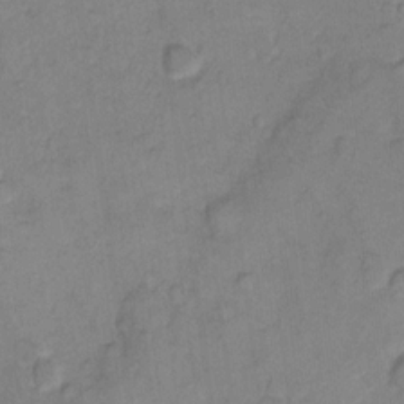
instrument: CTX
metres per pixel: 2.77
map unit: eHh
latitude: 11.3671
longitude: -64.5735
